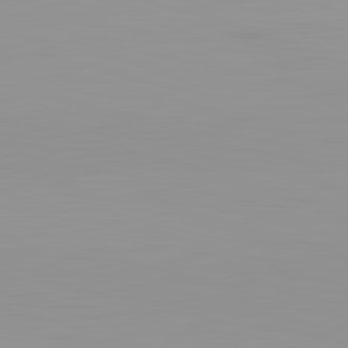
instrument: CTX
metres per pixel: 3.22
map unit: lApd
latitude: 83.2537
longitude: -134.6868
